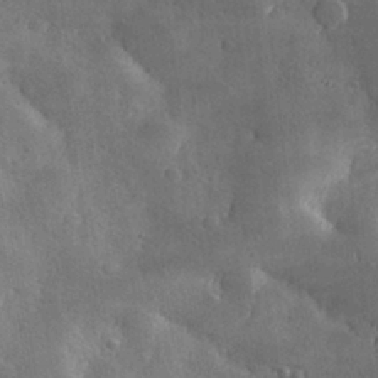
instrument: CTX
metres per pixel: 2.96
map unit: lHvf
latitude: 31.8206
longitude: -92.1200
